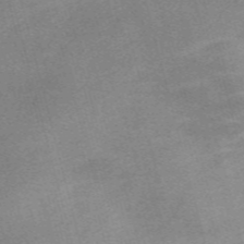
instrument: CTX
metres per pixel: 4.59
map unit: Nve
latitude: -58.4817
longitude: 64.8597
